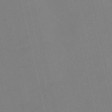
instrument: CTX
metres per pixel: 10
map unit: Nve
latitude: -58.0283
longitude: 50.7652
